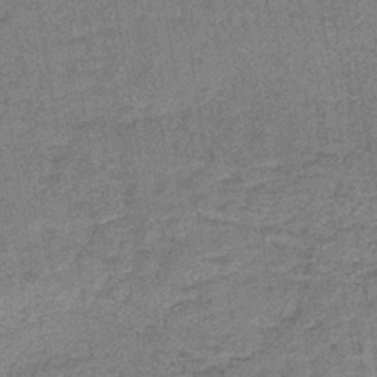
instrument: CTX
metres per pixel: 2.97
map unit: lHb
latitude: -40.8030
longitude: 57.6155
